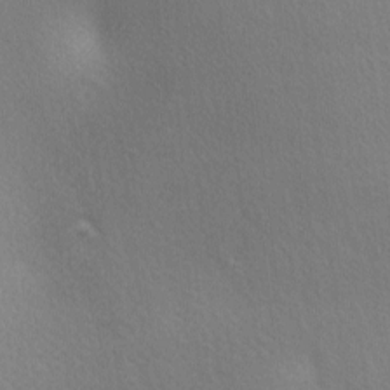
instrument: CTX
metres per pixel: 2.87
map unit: lAa
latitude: -5.3509
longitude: -121.7639
